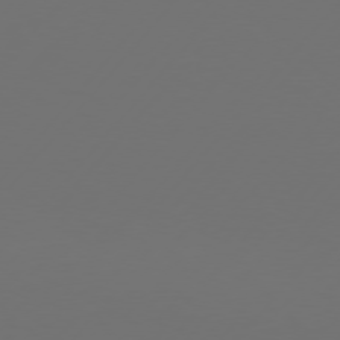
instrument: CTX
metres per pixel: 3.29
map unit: Hpe
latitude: 75.9906
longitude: -129.0269
